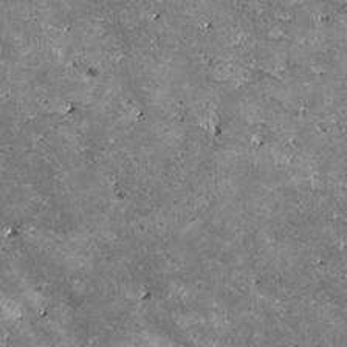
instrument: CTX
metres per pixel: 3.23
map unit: HNhu
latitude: 3.3859
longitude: 5.5021
